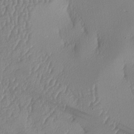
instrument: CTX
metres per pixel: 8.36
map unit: lAa
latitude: -7.9367
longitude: -129.1970
